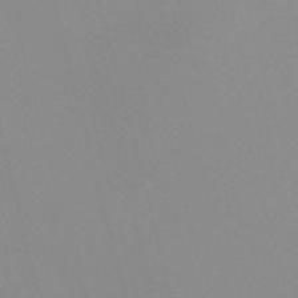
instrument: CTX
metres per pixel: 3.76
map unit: Nve
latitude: -57.6722
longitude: 60.3117
